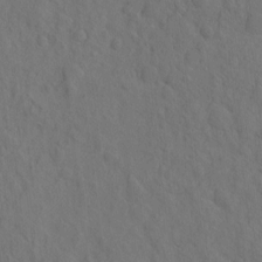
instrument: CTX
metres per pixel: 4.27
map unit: eHh
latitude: -2.5195
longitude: 18.0661
